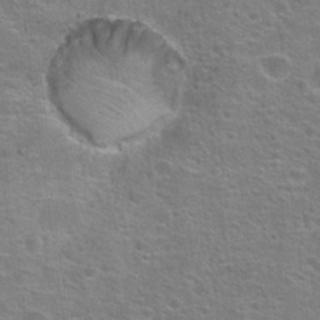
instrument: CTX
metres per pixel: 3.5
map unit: Hto
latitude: 23.2348
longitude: -46.8758
